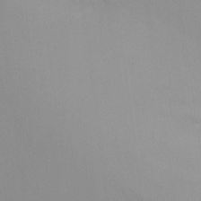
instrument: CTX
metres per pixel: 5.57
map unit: Ht
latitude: -10.6708
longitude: -33.5182
